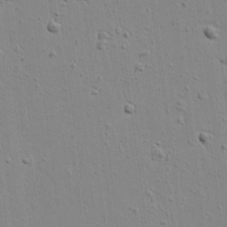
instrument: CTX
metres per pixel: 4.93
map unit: lAvf
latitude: 16.4223
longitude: -128.3656
